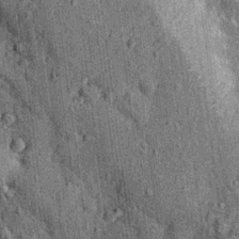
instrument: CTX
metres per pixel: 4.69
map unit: Nhu
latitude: 15.7261
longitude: -32.3656
